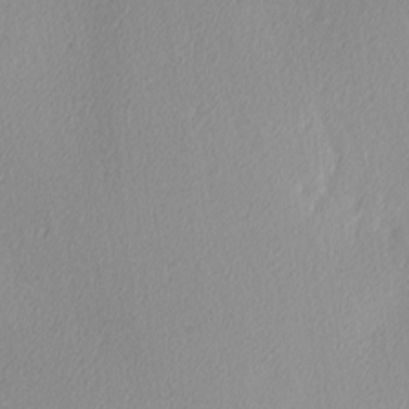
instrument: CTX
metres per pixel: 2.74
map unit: Ave
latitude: 3.7638
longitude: -113.2915
